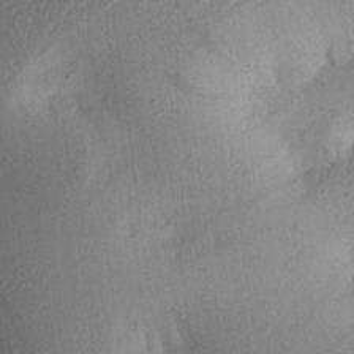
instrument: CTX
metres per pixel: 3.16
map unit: Aa
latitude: 21.1026
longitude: -147.0648
